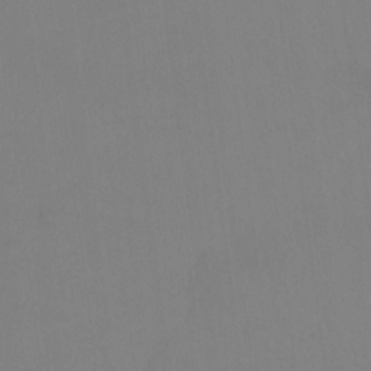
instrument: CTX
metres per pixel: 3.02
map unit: Hto
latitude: -12.6708
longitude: -40.0633
